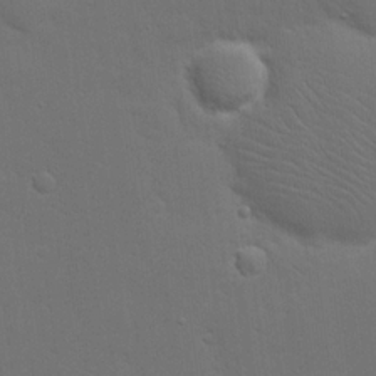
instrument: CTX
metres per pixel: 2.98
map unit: eHh
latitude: 19.1025
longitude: -66.6868
